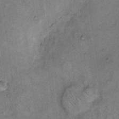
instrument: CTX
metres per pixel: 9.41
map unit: eHh
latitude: 8.1767
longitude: -63.2726
